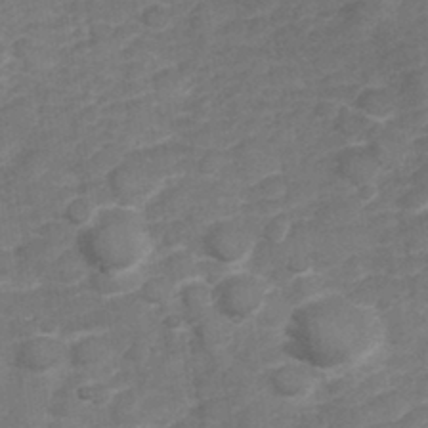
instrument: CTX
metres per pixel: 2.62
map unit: Hve
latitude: 32.6490
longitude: 151.8611
